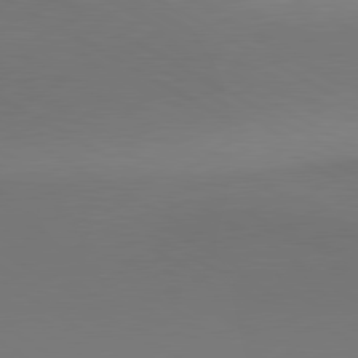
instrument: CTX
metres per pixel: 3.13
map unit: lApd
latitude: 80.3467
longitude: 155.8800
